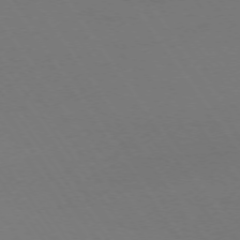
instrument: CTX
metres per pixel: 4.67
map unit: Ap
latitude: -74.3873
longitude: -71.9339
